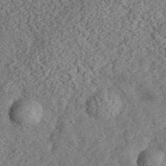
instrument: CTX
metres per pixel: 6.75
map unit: eHh
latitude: 36.3467
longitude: -79.2348
